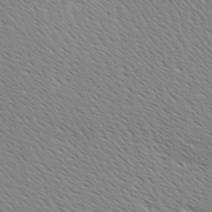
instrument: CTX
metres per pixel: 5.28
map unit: Ave
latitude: 0.8191
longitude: -115.4048
